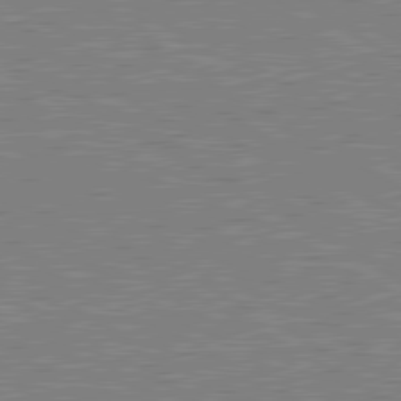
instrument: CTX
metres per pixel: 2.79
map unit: lApd
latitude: 80.4034
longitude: 119.2187
